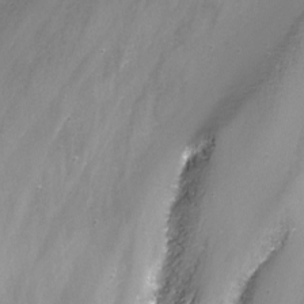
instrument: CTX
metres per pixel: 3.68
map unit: Nhu
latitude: -9.8611
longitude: -77.1592
